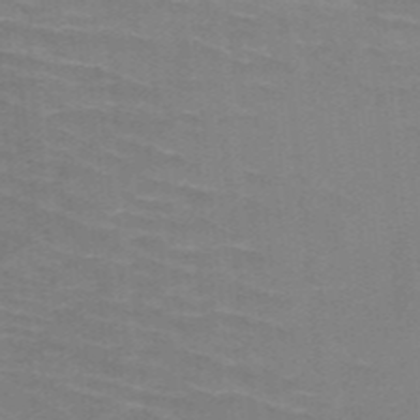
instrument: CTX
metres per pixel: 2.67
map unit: HNb
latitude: -47.5210
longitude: -45.8016
